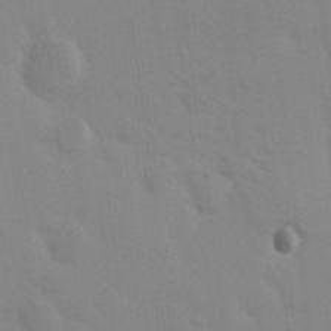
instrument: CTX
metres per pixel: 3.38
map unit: HNhu
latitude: 6.8191
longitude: 13.2187
